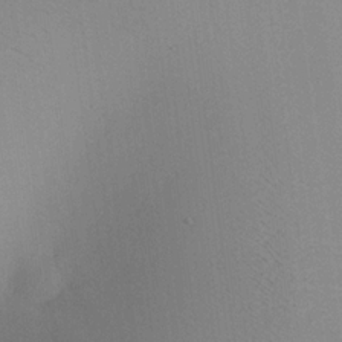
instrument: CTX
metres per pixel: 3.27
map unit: Aa
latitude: 19.3859
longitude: -140.5923
